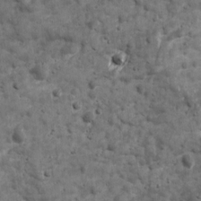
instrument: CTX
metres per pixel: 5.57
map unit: Ave
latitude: 16.9136
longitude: -133.7072
